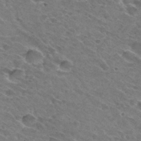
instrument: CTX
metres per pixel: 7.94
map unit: Hto
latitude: 31.2348
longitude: -45.7827
